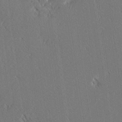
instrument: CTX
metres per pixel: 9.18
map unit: Ave
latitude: 18.0633
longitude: -139.8772
